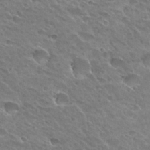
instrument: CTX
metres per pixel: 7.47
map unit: Hto
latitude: 28.5923
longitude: -38.9703
